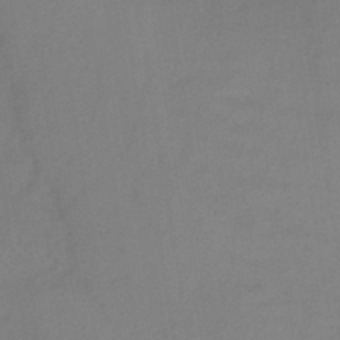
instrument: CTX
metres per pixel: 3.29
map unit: HNb
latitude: -46.7841
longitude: -39.1214
